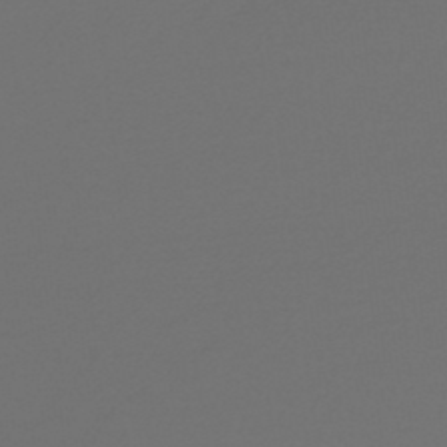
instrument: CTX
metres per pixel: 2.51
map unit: lHb
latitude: -47.4076
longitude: 65.7667
